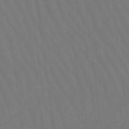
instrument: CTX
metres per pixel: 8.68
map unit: lHb
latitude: -49.0676
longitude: 83.4643
